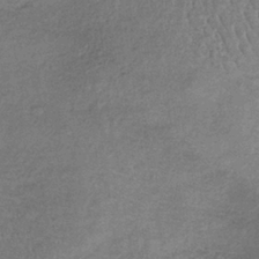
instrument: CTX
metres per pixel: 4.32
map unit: lHb
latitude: -35.9178
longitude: 64.8597
